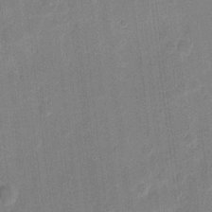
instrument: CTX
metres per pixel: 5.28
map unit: eHh
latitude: 10.5735
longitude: -66.5923
